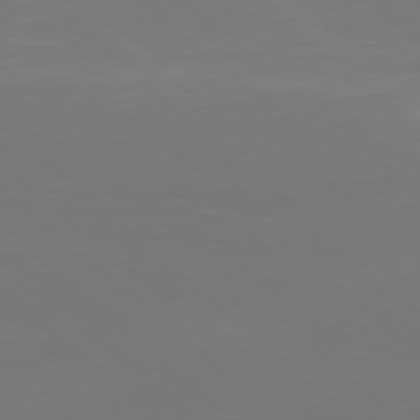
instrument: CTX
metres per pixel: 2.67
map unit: Hpe
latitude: 78.0255
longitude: -170.5357
